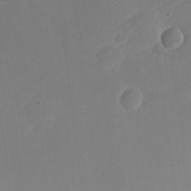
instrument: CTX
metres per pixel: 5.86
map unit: eHh
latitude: 20.9136
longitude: -71.8016
